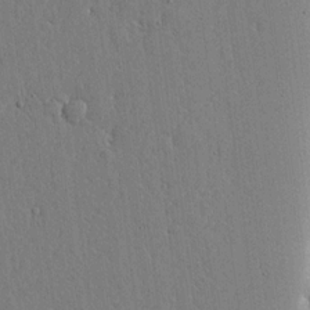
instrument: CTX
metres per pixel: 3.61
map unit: lHvf
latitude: 17.1592
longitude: -115.6504
